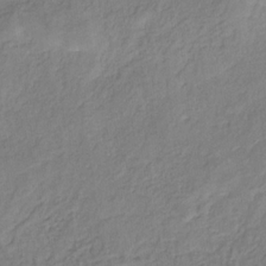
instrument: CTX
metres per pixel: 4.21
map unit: eHb
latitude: -30.2550
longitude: 62.7274
